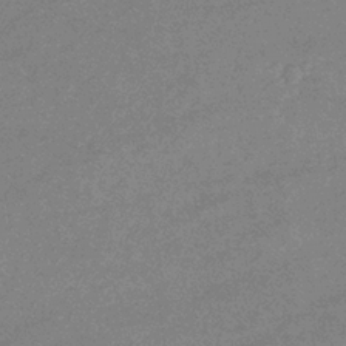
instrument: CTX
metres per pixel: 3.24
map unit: eHb
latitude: -37.4643
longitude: 76.7841
